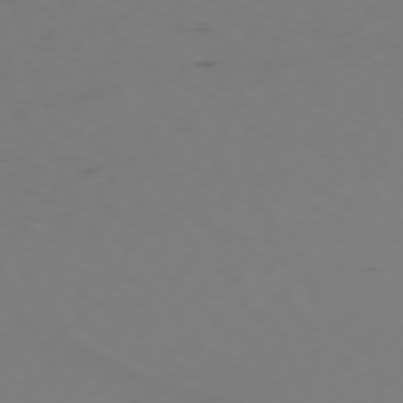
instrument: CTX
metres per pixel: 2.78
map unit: Ap
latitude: -76.1795
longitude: -65.9150
